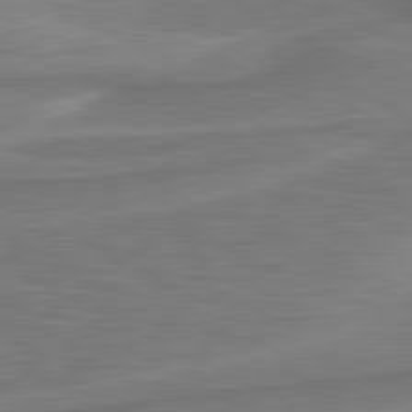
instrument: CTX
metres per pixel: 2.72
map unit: lApd
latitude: 81.1781
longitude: 172.8975
